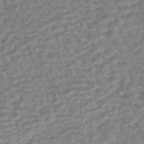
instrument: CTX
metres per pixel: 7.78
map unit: HNhu
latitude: -44.5196
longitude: 101.5588
